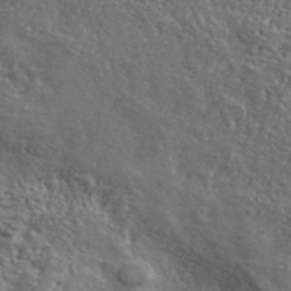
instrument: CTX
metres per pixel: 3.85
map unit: lHvf
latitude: 40.6301
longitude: -86.8380
